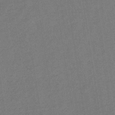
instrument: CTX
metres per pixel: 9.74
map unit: lHb
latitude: -34.1795
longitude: 65.8045
